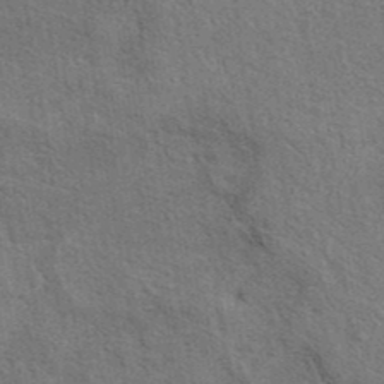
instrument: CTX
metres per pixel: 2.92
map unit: eAb
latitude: 41.3292
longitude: 104.0283
